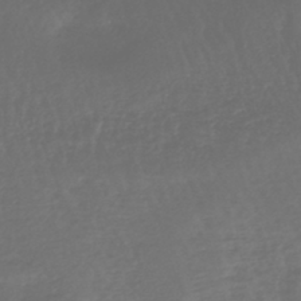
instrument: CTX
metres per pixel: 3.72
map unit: lHb
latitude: -43.2564
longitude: 81.5021
